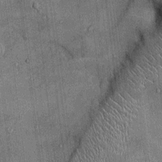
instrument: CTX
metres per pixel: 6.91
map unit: Ht
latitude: -2.6140
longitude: -13.0837
